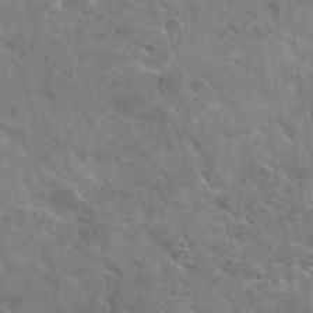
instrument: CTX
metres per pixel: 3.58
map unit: Hto
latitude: 30.7436
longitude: -41.7827
